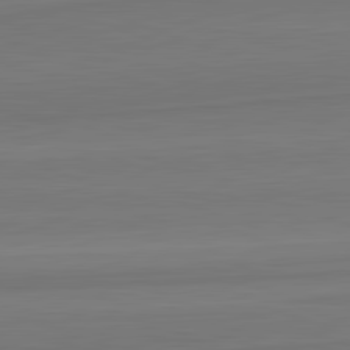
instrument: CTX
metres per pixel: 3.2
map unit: lApd
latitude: 82.4601
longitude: 168.6707
